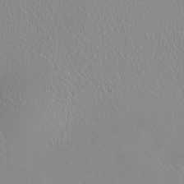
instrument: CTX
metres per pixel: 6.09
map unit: HNhu
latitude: -0.3685
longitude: -1.7638
